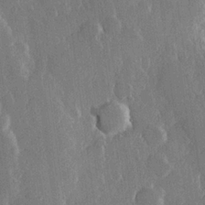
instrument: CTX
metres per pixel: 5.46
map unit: Hve
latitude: 22.8191
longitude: 148.2551
